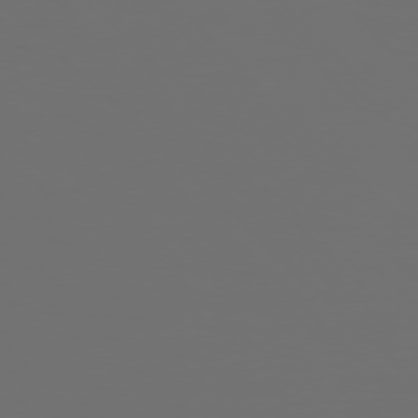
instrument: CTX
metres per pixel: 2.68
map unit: Ap
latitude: -76.3684
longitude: -82.2522
